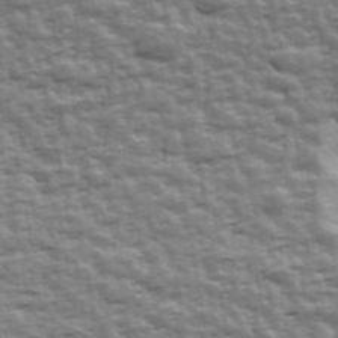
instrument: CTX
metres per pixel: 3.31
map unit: Ave
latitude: 43.0081
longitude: -112.4034
